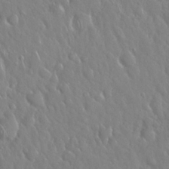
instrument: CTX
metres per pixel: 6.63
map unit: Nhu
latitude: 25.6693
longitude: -58.4223
